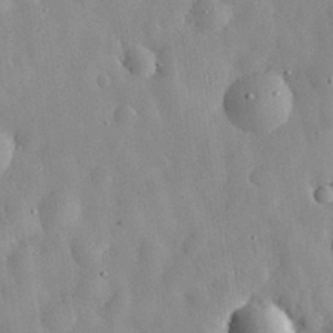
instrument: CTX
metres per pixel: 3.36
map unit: eHh
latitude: 29.8583
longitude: -74.3845
